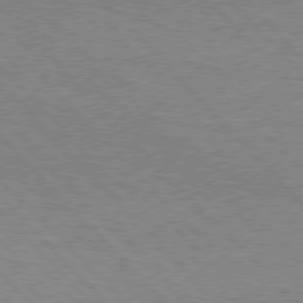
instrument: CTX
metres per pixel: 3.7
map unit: Hpe
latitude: 76.5923
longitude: -152.8569
